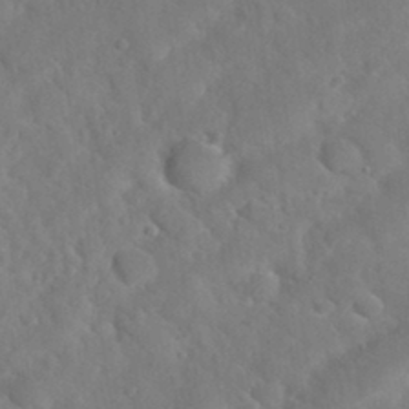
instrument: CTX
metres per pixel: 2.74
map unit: Nhu
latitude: 31.4238
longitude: -51.3103
